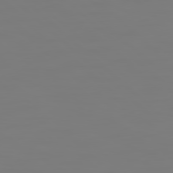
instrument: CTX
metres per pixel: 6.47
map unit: Hpe
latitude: 78.6302
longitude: 178.8030
